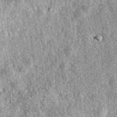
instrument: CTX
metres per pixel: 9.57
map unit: eAb
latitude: 39.9339
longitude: 110.8219
